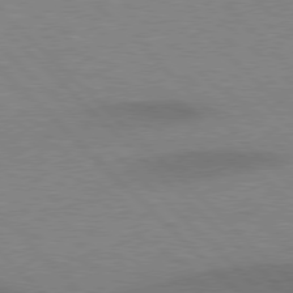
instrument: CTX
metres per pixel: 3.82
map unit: Hpe
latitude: 77.4237
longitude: -156.1955
